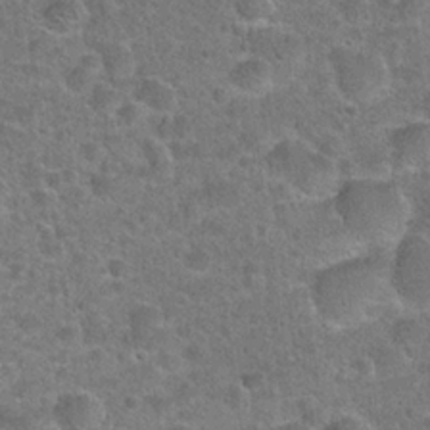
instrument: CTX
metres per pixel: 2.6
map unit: Hto
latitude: 21.9528
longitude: -48.8947
